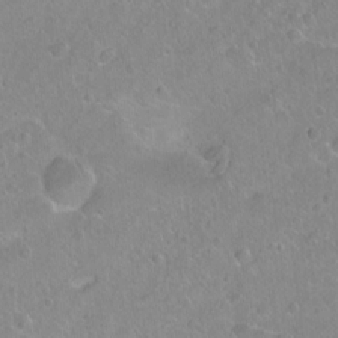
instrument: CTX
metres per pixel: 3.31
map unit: Ht
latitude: -5.8989
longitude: -36.7058
